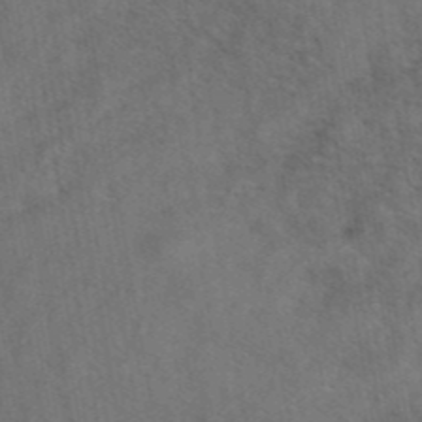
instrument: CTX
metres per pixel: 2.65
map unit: eAb
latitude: 43.1025
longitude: 107.4266
